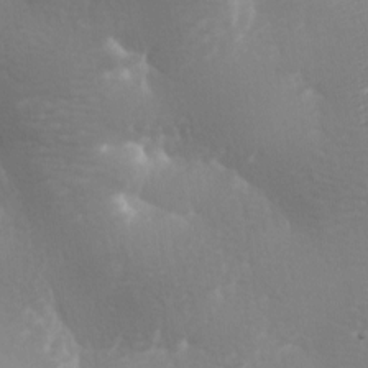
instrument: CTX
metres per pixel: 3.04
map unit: lAa
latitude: -9.3321
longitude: -125.6505
